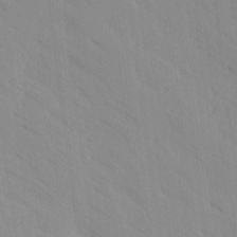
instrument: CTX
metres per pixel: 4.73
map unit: Ave
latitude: -1.3510
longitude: -112.4412
